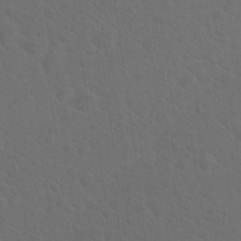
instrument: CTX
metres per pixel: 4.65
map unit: Hto
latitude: 19.7638
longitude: -39.9906
